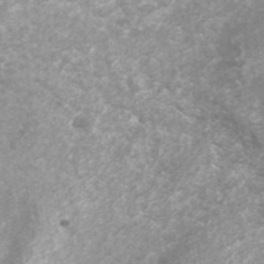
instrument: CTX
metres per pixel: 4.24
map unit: ANa
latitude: 42.6491
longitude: 25.2565
